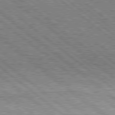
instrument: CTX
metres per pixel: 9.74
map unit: Hpe
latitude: 78.4412
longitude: -120.8191
